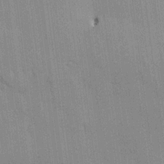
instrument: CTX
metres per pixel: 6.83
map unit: HNhu
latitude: 15.2915
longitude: 11.5777
